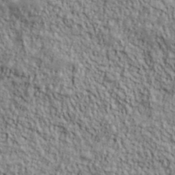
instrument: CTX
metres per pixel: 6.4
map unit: lHvf
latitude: 38.9891
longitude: -90.3845
